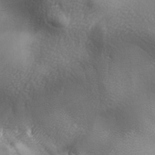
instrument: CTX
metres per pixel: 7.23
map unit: lAa
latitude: -6.7652
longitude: -121.9717
